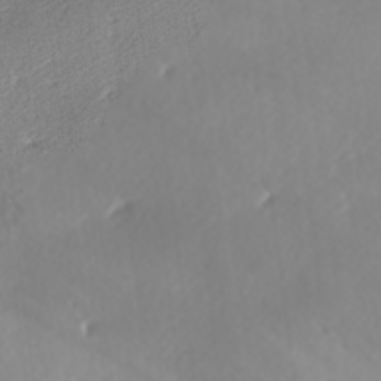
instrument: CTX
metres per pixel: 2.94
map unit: lAa
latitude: -6.3117
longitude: -124.2334
